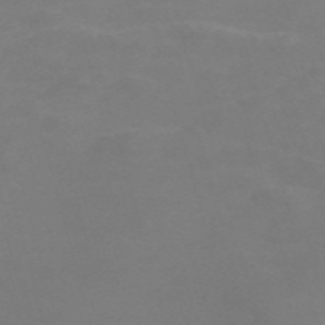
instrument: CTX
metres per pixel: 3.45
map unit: Nve
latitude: -59.4454
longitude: 60.6707
